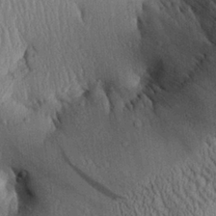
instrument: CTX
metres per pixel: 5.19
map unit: Aa
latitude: 27.2159
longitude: -134.8002
